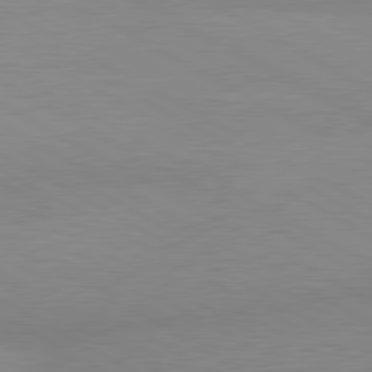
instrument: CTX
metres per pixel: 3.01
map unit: lApd
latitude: 80.5924
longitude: 125.4454
